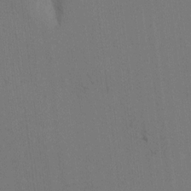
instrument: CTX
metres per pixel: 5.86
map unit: lAvf
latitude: 8.9703
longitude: 164.8219
